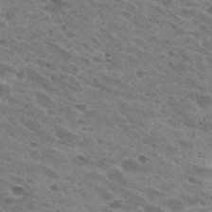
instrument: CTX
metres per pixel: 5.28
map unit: Hto
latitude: 29.7638
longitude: -45.7072
